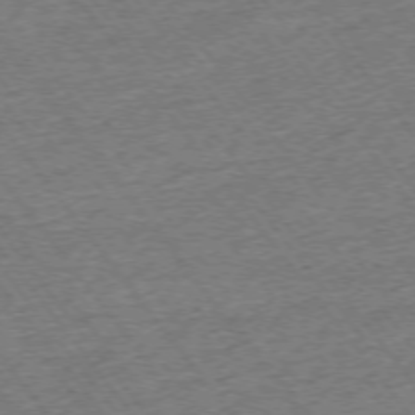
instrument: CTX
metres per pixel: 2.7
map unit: Ap
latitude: -74.8975
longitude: -88.3468
